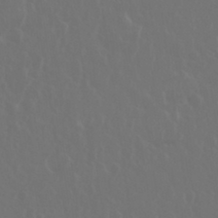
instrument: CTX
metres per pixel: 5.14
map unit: eHh
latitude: 33.8205
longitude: -58.4412
